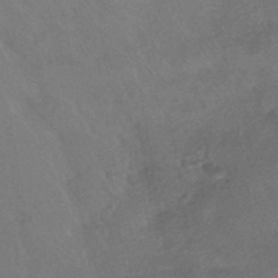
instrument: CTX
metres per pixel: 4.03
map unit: HNhu
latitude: -43.3320
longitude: 94.8408
